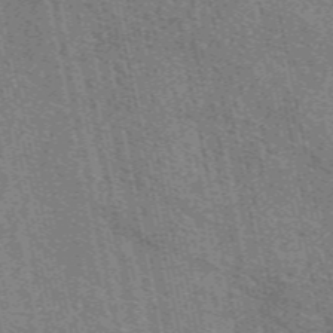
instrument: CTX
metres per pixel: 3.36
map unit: eAb
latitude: 51.1025
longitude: 114.6329
